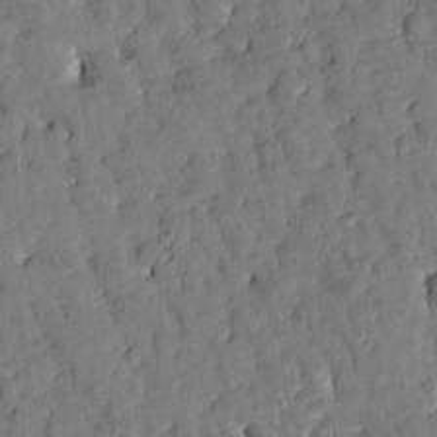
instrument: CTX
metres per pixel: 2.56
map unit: Htu
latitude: -2.8407
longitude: 174.7652
